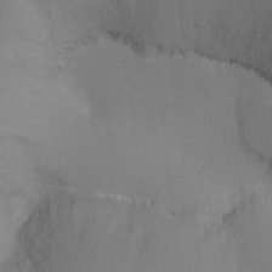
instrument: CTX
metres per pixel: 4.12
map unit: Ht
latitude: -17.1243
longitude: -41.6504
